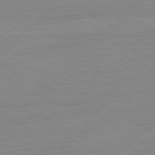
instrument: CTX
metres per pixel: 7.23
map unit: Ap
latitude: -80.6708
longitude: -78.2901
